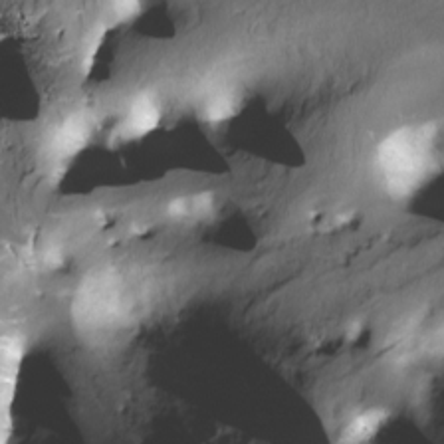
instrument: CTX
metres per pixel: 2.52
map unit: Nve
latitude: -25.0486
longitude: -108.7435
